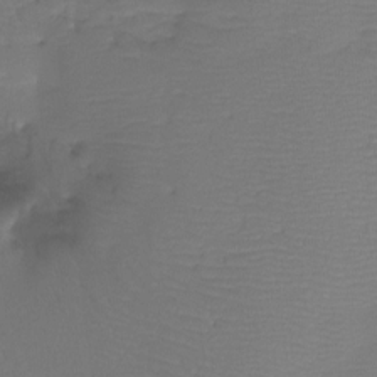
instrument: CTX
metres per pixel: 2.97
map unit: Htu
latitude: -13.0864
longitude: -49.1970
